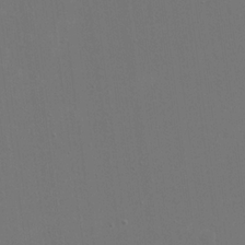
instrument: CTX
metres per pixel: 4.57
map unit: eHh
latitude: 19.3859
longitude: -69.4804
